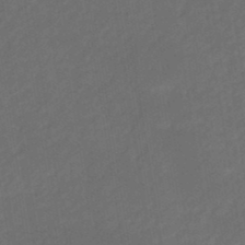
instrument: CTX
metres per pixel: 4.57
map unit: eHb
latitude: -47.7099
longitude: 85.1242
